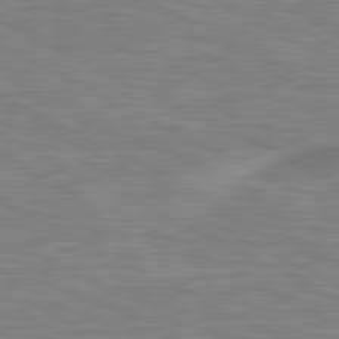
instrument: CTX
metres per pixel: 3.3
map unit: lApd
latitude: 80.8191
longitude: 172.4818
